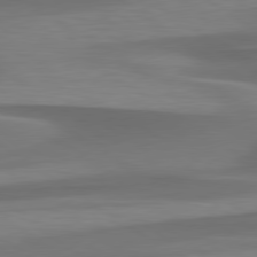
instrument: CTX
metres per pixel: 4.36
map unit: lApd
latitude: 79.8395
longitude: -86.8758
